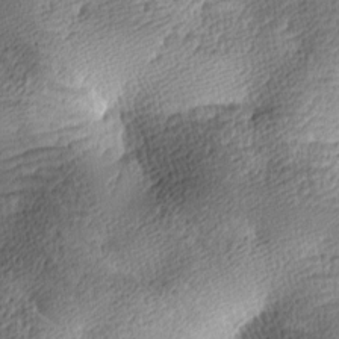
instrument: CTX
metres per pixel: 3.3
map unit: lAa
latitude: -10.1039
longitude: -125.1592
